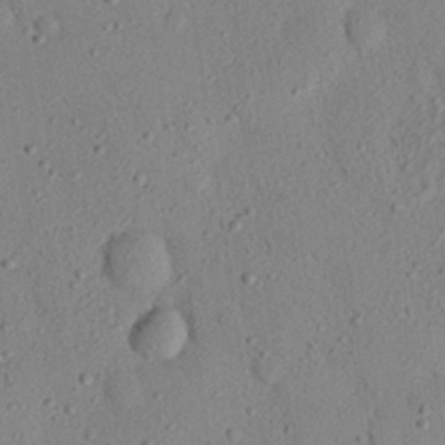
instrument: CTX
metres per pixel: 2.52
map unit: eHh
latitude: 25.5749
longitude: -77.3292
